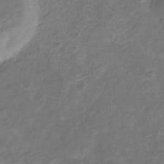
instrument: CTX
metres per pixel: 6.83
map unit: eHb
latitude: -34.3495
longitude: 75.8990
